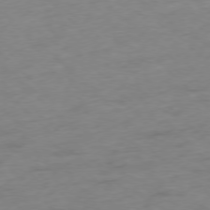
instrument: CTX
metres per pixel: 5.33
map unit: Ap
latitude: -77.6911
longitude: -79.5560
